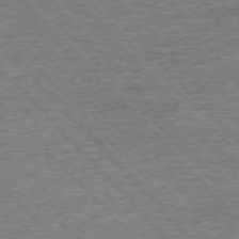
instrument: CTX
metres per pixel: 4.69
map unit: Ap
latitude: -76.1417
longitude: -92.4979
